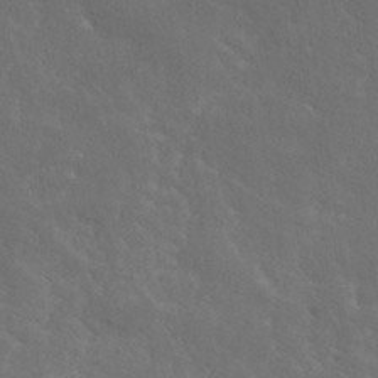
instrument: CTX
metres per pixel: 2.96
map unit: ANa
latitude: 37.4427
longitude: 20.1983
